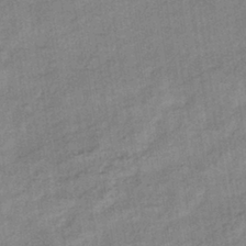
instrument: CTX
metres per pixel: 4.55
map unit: eHb
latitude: -37.7288
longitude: 77.9178
